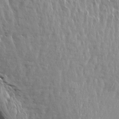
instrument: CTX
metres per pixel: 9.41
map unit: Aa
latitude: 14.3657
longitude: -141.5182
